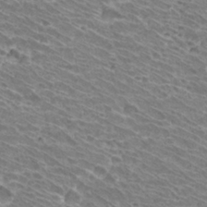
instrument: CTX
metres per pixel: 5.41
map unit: Hto
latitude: 31.0648
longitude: -42.4601
